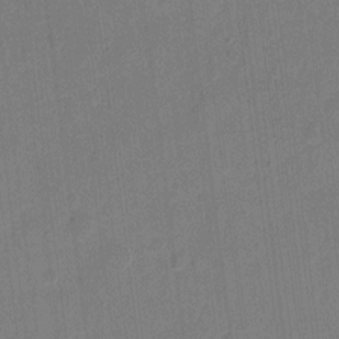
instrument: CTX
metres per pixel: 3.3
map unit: eHh
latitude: 10.4601
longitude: -66.7624
